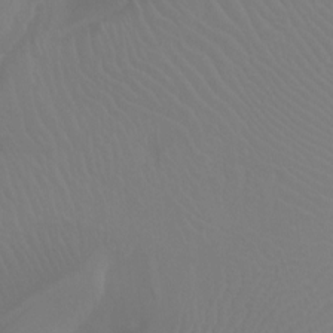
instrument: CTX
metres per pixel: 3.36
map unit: Ht
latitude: -4.4440
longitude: -24.8946
